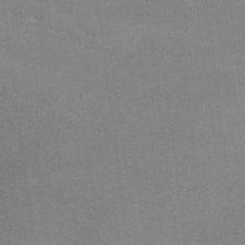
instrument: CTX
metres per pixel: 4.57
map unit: lHvf
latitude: -12.7085
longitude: -101.6883
